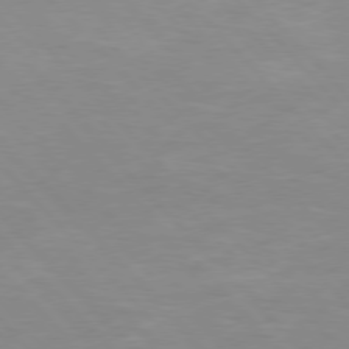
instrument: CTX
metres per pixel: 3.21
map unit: Hpe
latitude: 76.1766
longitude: -155.8961
